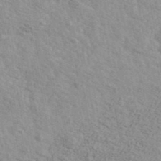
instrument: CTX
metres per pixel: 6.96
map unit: Ave
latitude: 41.7827
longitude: -109.6882
